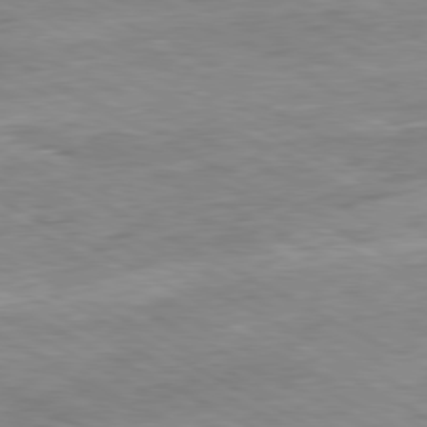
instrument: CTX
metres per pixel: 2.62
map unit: Ap
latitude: -80.6519
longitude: -80.6868
